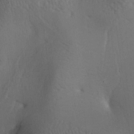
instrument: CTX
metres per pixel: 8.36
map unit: lAa
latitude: -7.5210
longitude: -124.8758
